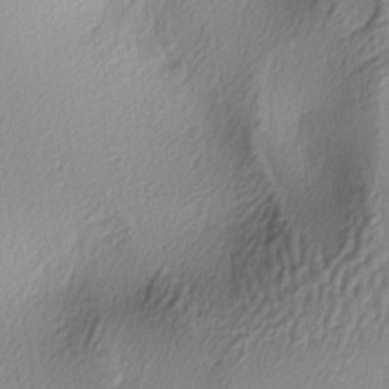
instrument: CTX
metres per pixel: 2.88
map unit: lAa
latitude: -5.5021
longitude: -123.1403
